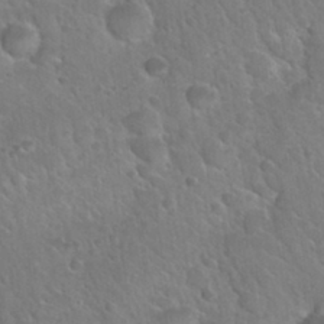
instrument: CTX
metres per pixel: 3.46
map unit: Nhu
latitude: 30.4601
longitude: -53.8017
